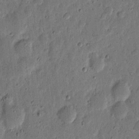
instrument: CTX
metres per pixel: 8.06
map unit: eHh
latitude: 5.8394
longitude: -71.1970
